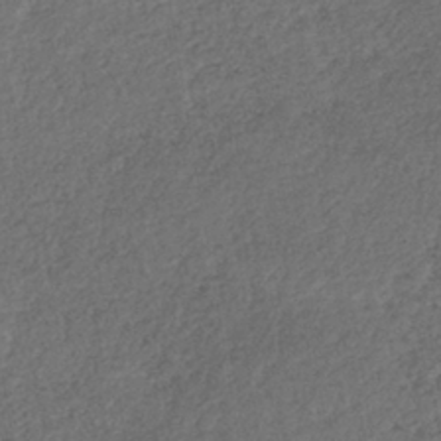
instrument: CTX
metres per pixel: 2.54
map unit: lHb
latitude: -38.9164
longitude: 68.8974
